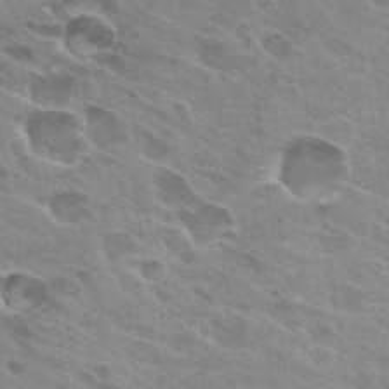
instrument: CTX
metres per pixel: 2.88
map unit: Hto
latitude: 26.2523
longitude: -40.4601
